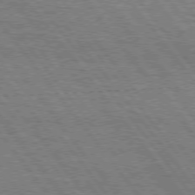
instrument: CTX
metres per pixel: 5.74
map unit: Hpe
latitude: 75.3482
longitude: -138.9892
